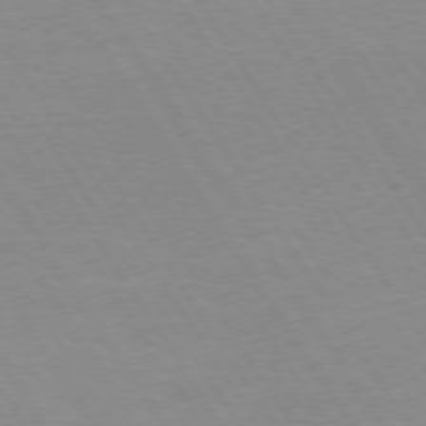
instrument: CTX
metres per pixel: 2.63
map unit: Hpe
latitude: 74.1389
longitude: -140.0633
